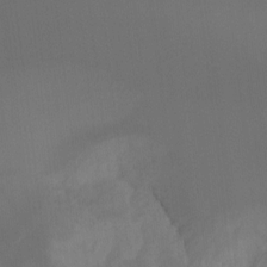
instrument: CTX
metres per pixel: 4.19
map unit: Ht
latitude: -9.5210
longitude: -39.6127
